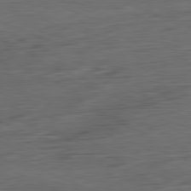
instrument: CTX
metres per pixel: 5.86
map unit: Ap
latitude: -81.9178
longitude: -83.8583
